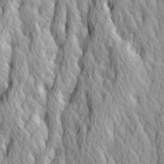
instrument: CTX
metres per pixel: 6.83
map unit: Ave
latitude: 14.2523
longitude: -133.2159
